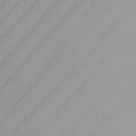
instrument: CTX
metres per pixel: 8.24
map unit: Nhu
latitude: -8.5952
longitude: -95.1214
